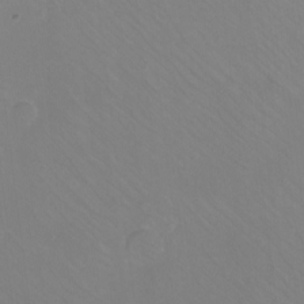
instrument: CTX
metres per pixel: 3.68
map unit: eHh
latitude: -10.7463
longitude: -64.7246
